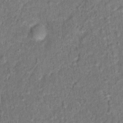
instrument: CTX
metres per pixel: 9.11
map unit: Hto
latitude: 14.4601
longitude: -38.4601
